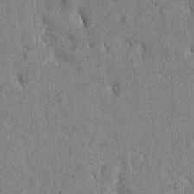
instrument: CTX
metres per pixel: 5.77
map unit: Htu
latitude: -7.4076
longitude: 178.1417
